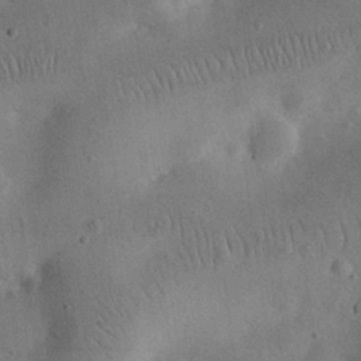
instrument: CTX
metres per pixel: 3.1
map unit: eHh
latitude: 25.5560
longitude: -68.4412
